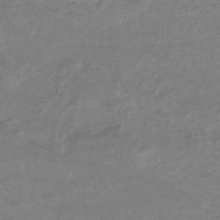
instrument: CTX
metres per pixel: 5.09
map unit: eHb
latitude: -33.0676
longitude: 71.4077
